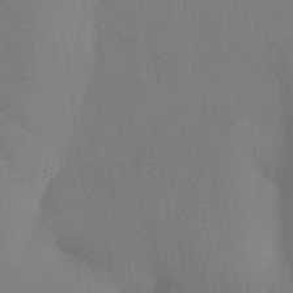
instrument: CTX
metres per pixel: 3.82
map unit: Nhu
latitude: 29.0269
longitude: -71.2915
